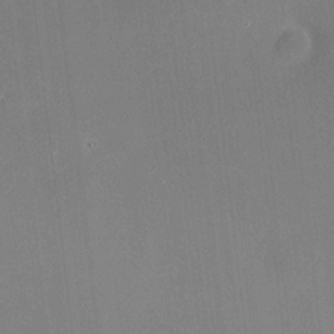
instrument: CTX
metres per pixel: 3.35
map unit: HNhu
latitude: 8.4223
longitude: 9.1053
